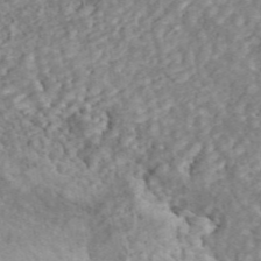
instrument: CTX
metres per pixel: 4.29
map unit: ANa
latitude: 45.9717
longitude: 28.0094
